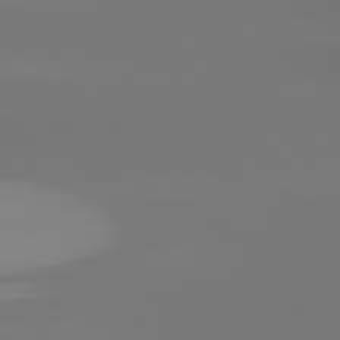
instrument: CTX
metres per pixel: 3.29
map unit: lApd
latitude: 81.5371
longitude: -148.6113
